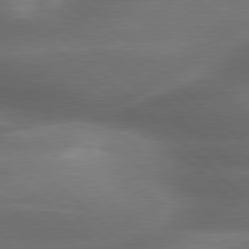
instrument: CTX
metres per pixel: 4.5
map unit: lApd
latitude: 79.3104
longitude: -116.4412
